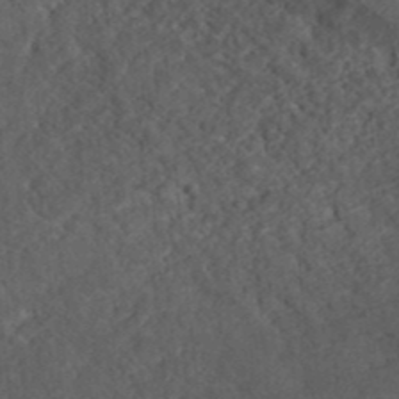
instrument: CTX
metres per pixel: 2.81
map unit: ANa
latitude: 37.5938
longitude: 17.7856
